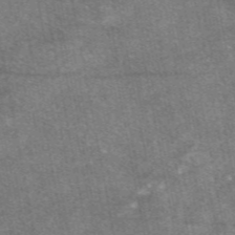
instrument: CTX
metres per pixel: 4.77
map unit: eAb
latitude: 47.7450
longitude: 120.8597
